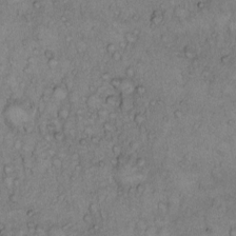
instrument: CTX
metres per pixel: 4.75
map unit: Hto
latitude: 9.8583
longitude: -57.8772
